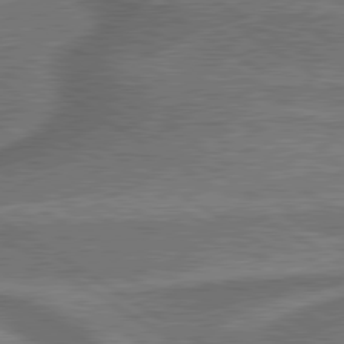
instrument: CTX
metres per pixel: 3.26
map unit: lApd
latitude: 79.9717
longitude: 172.8786
